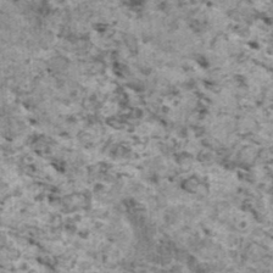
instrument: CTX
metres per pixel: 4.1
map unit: HNhu
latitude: 1.6693
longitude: 4.8408
